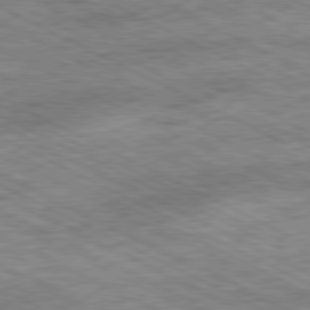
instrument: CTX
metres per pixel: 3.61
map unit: Ap
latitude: -80.8975
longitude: -84.4979
